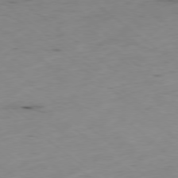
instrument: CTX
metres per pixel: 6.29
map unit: Hpe
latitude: -78.6518
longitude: 16.6519
